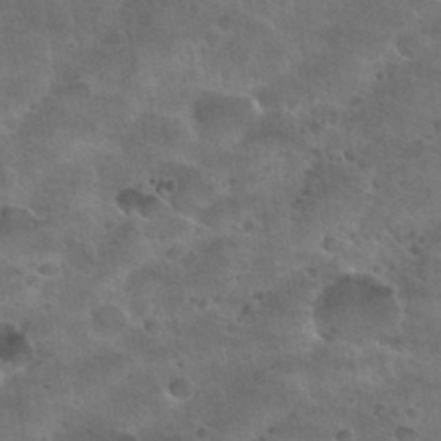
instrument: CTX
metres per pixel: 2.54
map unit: Nhu
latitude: 30.9325
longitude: -53.4616
